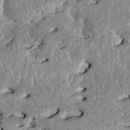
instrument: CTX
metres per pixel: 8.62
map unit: HNhu
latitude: 2.3467
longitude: 8.3495
